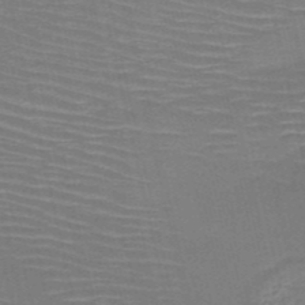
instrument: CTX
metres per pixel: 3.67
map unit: HNb
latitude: -51.0486
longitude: -45.1592
